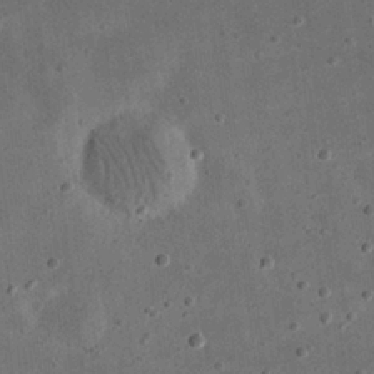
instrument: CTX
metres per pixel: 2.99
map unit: eHh
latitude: 23.4048
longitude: -68.6680
